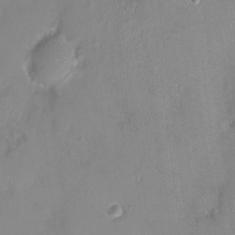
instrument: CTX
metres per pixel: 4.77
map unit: HNhu
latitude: 5.4426
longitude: 3.1431
